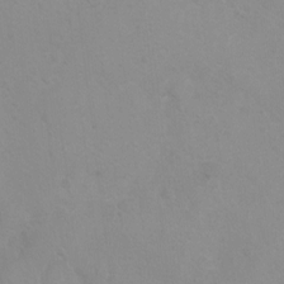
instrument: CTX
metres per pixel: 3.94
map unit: Ht
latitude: 3.6505
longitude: -27.2348
